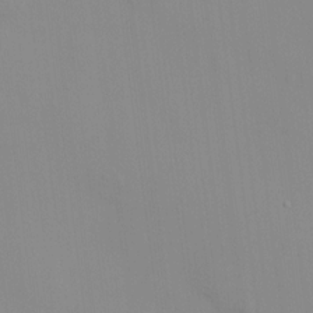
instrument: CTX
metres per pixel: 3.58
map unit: HNhu
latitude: 11.7072
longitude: 9.8800
